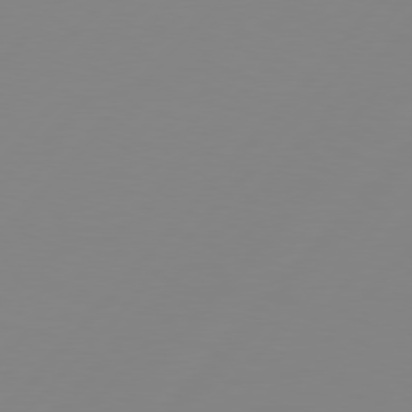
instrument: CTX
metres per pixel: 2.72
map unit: Hpe
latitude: 77.4993
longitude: -124.3278
